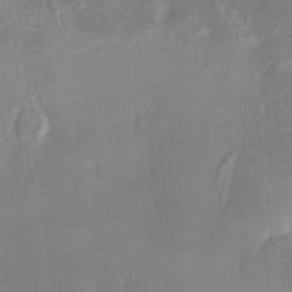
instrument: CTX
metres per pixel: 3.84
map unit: HNhu
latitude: 4.8002
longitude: 8.7085
